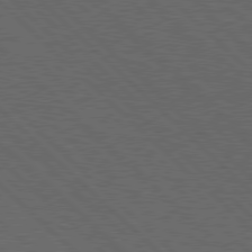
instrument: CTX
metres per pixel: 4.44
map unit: Hpe
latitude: 77.7449
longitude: -127.3860
